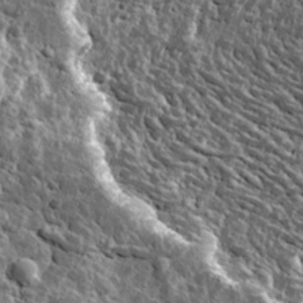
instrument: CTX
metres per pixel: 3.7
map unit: Ave
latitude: 17.3671
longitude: -134.8947
